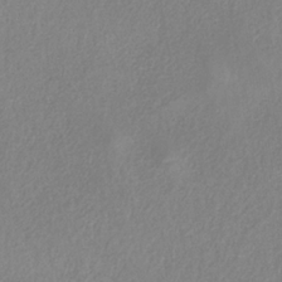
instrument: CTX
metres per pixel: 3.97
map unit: HNb
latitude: -33.2565
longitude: 55.1053
